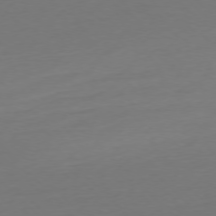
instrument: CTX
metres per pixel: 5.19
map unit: Ap
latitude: -77.2565
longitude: -68.0822
